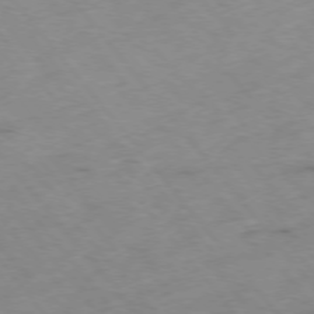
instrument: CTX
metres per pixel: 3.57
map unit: Hpe
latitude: -76.2362
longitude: -18.6868
